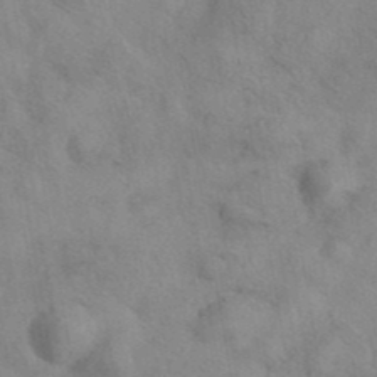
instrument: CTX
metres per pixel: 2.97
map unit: eAb
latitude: 40.4412
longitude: 108.4251
